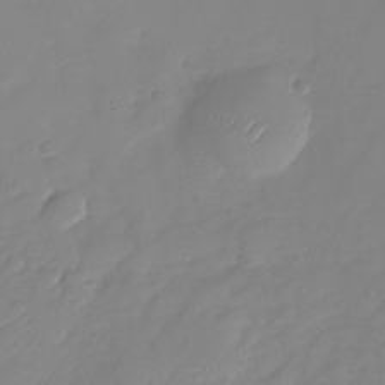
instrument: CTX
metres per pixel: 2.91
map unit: Nhu
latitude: -28.5574
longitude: -64.0633
